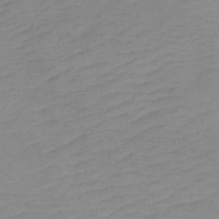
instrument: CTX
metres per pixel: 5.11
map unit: Ht
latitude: -8.6140
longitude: -34.4979
